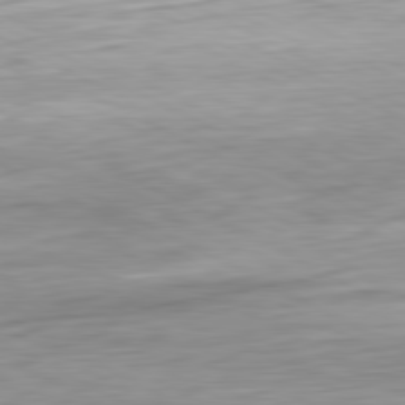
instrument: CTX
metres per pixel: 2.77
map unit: Ap
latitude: -81.5588
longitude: -67.5938
